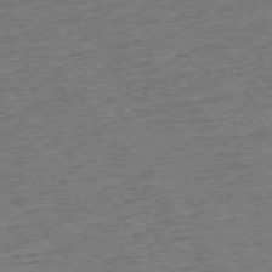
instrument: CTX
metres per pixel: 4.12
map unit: Ap
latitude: -75.5777
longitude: -88.1389
